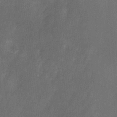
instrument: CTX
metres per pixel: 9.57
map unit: Ave
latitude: -0.6141
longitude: -113.2915
